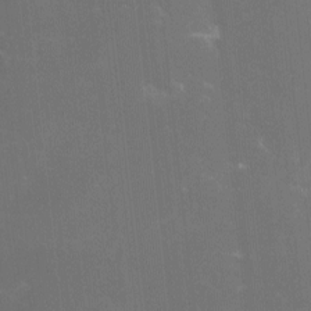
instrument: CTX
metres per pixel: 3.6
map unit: lHvf
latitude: -13.9556
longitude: -101.1592
